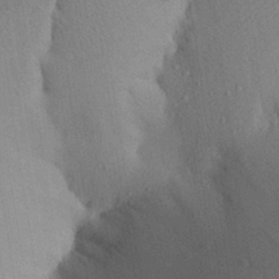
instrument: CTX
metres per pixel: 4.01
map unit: Aa
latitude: 27.4804
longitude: -148.0255
